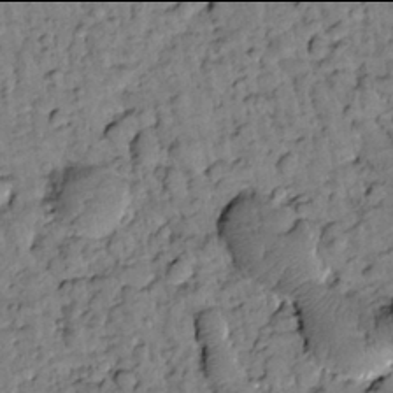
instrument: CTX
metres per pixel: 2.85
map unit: Htu
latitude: -2.0094
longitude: 173.5777
